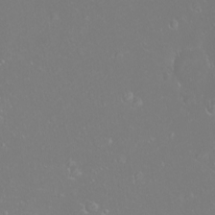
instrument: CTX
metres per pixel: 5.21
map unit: eHh
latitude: -9.3132
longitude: -69.7827
